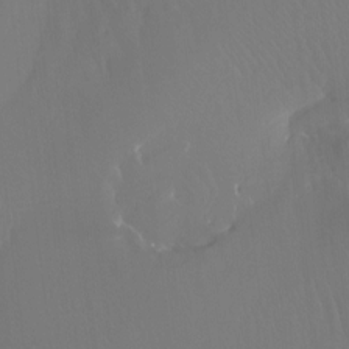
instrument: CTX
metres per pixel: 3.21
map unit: Htu
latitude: -13.3132
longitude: -45.8394
